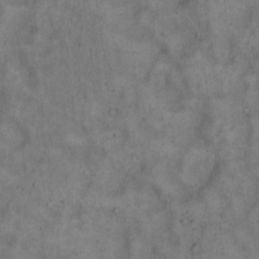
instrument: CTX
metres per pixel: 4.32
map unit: Hto
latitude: 15.2915
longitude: -61.5182
